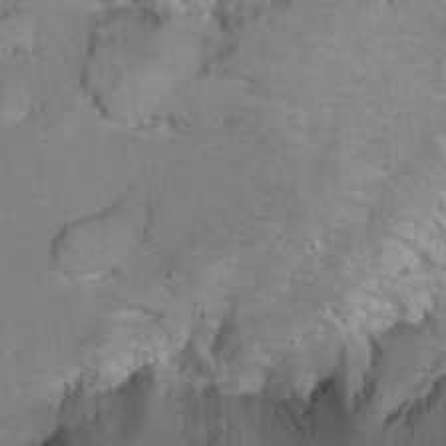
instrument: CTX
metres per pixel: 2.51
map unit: Hto
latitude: 8.2145
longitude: -30.5735
